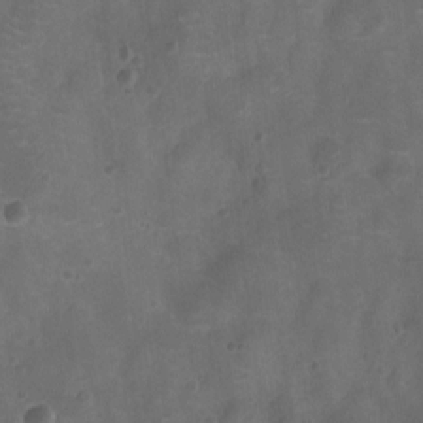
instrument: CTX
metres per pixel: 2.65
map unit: Ht
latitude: -11.5588
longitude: -21.0837
